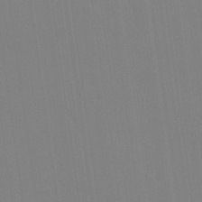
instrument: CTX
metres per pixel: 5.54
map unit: lHvf
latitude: 20.2901
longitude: 142.7274
